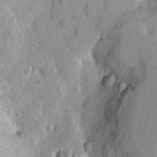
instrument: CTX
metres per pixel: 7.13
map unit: Ht
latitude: 9.3860
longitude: -31.6316
